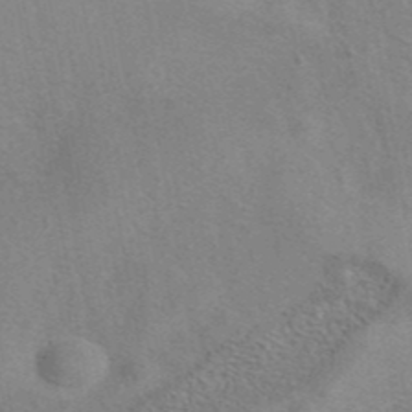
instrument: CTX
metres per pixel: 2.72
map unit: eAb
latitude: 41.1025
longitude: 108.0283
